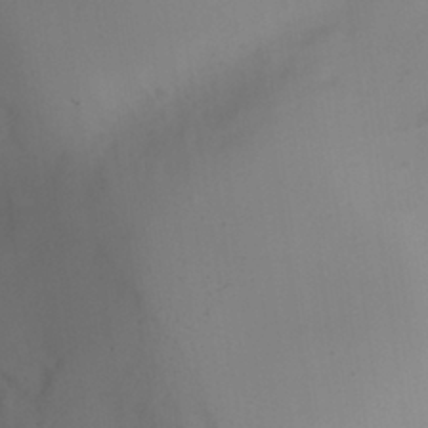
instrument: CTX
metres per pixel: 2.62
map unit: Nhu
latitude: 30.0822
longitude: -56.0444
